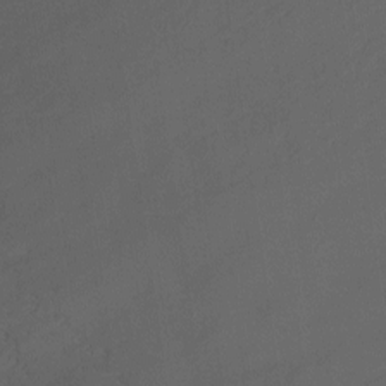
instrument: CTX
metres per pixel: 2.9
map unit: Nhu
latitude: -12.5952
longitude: -72.8569
